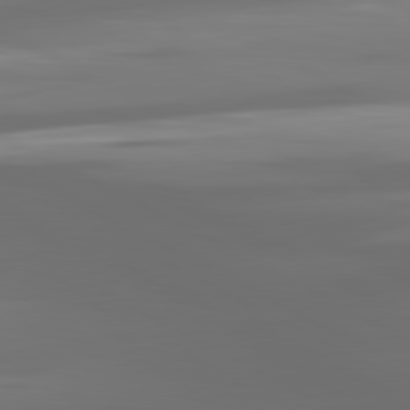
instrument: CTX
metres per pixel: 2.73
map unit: lApd
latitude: 80.9514
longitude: -138.3656
